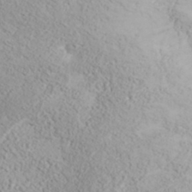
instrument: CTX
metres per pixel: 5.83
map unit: ANa
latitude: 35.6127
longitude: 14.5763
